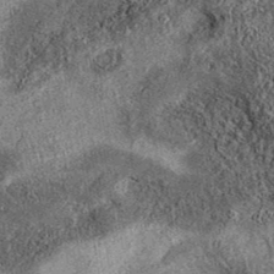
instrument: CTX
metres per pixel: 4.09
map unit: eAb
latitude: 37.5938
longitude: 107.0486
